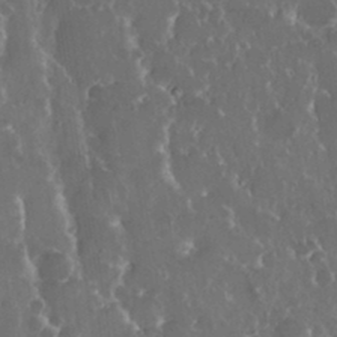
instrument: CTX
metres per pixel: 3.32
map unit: eHh
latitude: 33.4237
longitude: -59.9717
